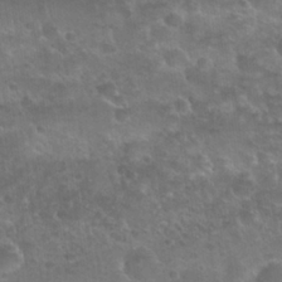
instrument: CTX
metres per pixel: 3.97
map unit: Nhu
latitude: 25.0647
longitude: -51.1781
